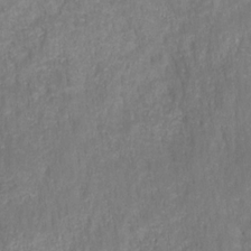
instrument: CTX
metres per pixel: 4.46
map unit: HNhu
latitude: -27.9367
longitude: 73.9745
